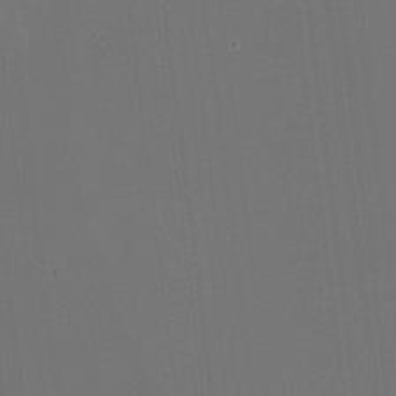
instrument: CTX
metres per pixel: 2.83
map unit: HNhu
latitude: -2.0849
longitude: -6.3278
